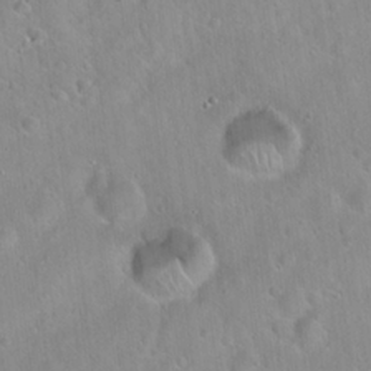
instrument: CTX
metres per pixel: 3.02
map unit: Hto
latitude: 21.1781
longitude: -53.4238
